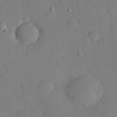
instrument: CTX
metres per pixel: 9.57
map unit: eHh
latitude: 26.5357
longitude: -79.4805
